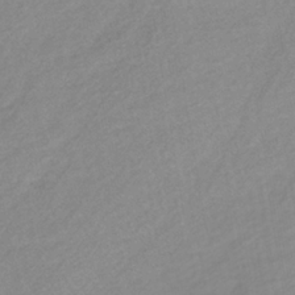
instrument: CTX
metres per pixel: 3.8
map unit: lHb
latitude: -36.7085
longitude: 70.8030
